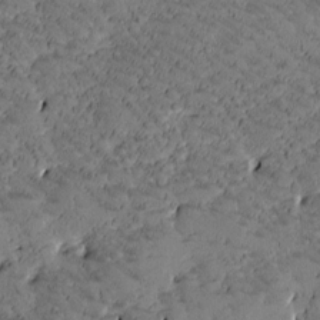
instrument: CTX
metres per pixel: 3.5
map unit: Htu
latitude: -2.6329
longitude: 176.2362
